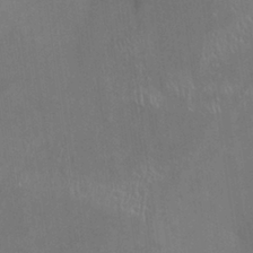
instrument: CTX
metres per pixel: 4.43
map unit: Hve
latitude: -11.5399
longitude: 174.1983
